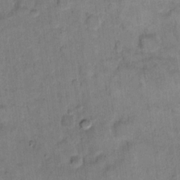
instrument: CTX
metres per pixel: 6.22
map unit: eHh
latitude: 12.4223
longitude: -65.1403
